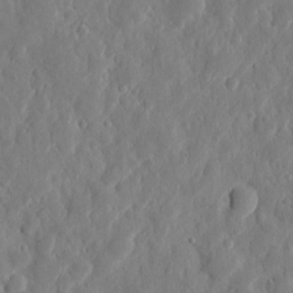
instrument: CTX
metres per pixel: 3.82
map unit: eHh
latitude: 6.9892
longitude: -72.6869
